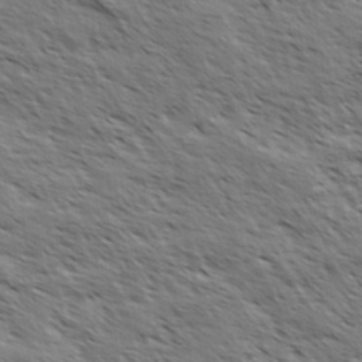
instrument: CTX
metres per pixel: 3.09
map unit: Hve
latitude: 31.5560
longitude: 149.7478
